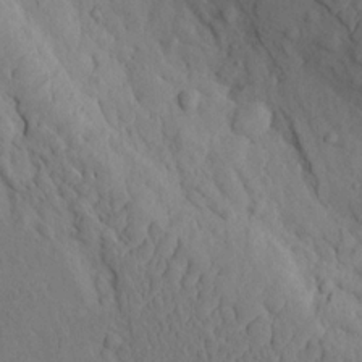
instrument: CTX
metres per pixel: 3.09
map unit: eHh
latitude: -1.2943
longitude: 18.0661
